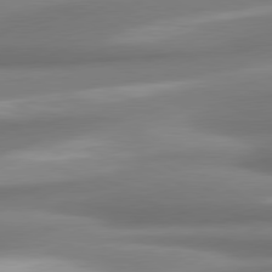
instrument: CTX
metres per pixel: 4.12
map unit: lApd
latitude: 80.2333
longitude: 178.3684
